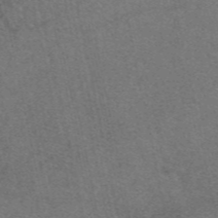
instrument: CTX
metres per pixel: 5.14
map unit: eAb
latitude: 47.3671
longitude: 105.1242
